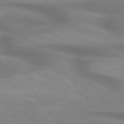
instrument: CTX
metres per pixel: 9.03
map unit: lApd
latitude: 74.4601
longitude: -59.8017
